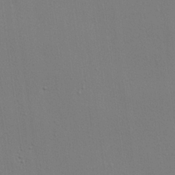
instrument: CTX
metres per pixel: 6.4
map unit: lHvf
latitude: 22.5546
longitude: 141.1242
